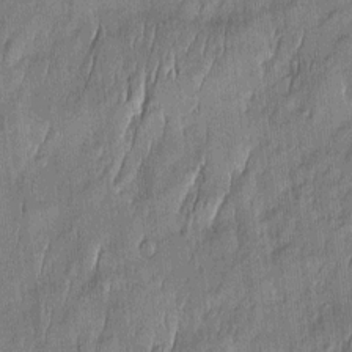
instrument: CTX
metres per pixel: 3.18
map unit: Htu
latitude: -5.8422
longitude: 175.1053
